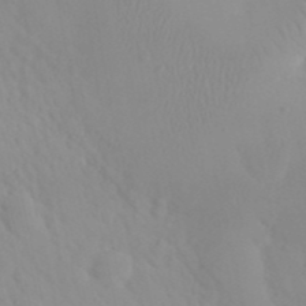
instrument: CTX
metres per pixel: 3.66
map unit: eHh
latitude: 24.7435
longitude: -66.4979
